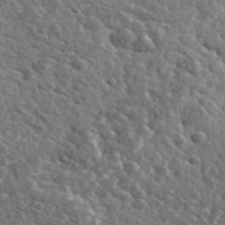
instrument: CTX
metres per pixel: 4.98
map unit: lHvf
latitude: 37.0270
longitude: -88.3846
